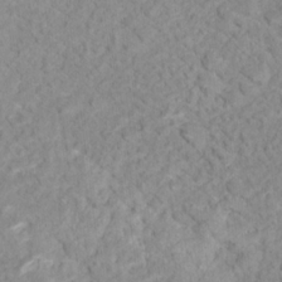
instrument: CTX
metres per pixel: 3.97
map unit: Nhu
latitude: 16.6491
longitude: -31.6694
